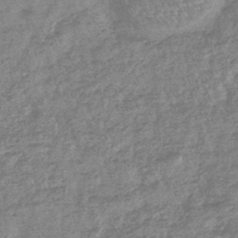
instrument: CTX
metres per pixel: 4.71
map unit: lHb
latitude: -44.0850
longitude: 80.8786
